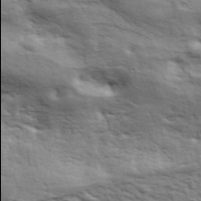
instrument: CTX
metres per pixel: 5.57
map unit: ANa
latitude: 41.4615
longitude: 50.0094
